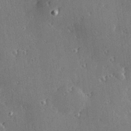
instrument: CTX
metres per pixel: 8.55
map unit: Hve
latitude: 28.1011
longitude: -92.4034
